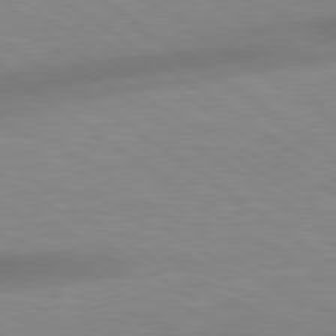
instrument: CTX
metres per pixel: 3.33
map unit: Hpe
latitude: 79.1781
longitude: -134.7057
